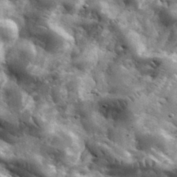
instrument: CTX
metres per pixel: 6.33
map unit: eHh
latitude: 33.5182
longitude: -69.8395
